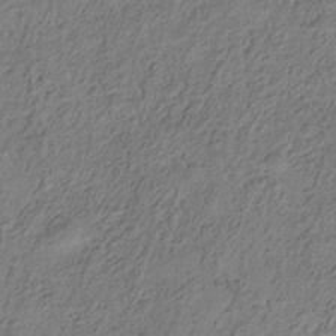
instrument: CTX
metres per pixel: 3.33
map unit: Hve
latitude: -34.5952
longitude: 88.7085
